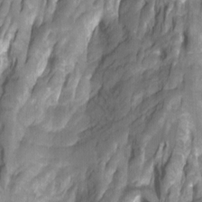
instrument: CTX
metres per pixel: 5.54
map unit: Htu
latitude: -7.4265
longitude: -49.0081
